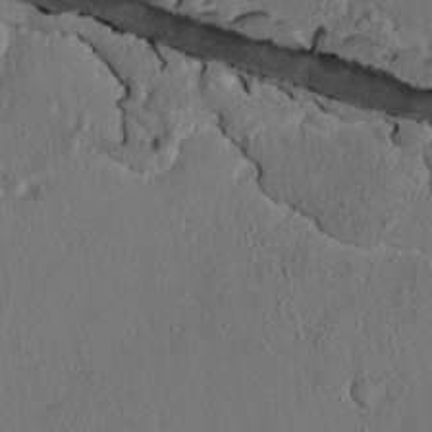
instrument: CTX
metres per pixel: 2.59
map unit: lAvf
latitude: 7.4804
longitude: 168.0283
